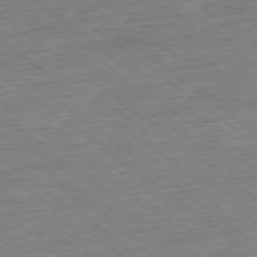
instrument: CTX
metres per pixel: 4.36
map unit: Ap
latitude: -78.0472
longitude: -82.6490
